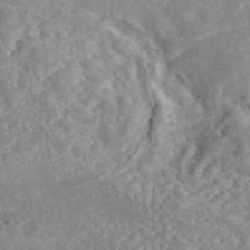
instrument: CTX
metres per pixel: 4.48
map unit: eAb
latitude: 45.5371
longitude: 127.9556
